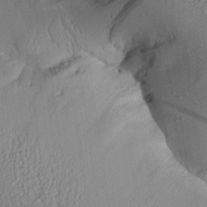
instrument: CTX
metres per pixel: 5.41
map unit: Aa
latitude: 26.7624
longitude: -135.0836
